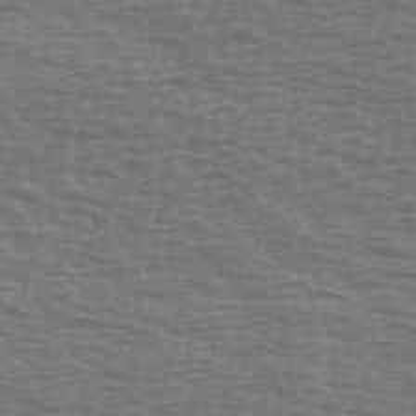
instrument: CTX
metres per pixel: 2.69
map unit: Ave
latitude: 39.5938
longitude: -113.1781
